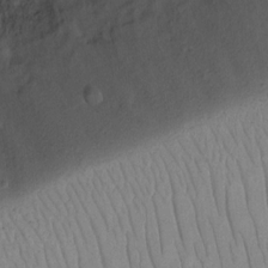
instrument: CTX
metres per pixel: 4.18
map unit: eHh
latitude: 16.0444
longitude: -72.6113
